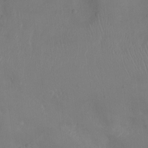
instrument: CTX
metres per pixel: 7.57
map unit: Nhu
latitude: -11.5399
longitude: -21.4805
